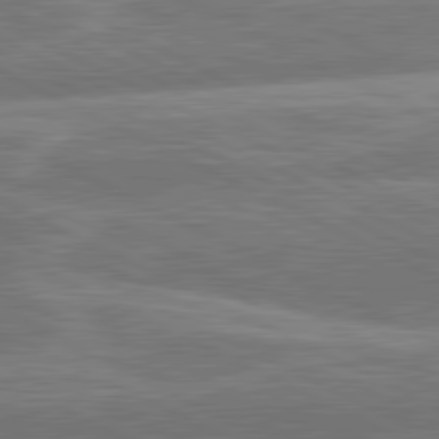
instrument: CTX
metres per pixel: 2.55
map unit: lApd
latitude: 81.2159
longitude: -167.1214
